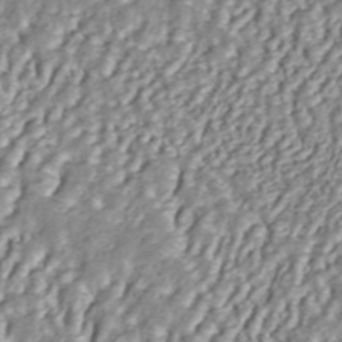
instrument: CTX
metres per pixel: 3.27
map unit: ANa
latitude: 45.4993
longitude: 36.9919
